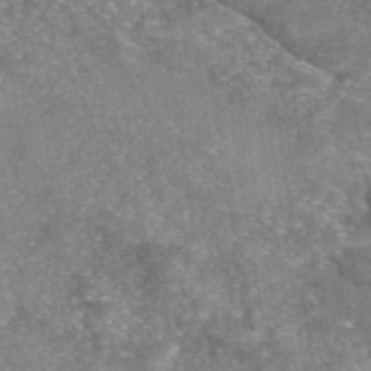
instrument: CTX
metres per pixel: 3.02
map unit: eAb
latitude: 45.8394
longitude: 105.4076
